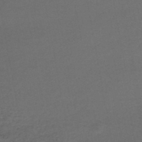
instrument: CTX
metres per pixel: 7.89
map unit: HNhu
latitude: -48.6708
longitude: 100.1416
